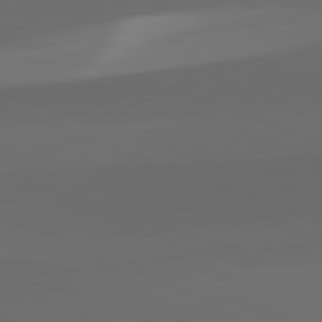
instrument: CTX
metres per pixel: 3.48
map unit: lApd
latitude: 82.3845
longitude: 134.5385
